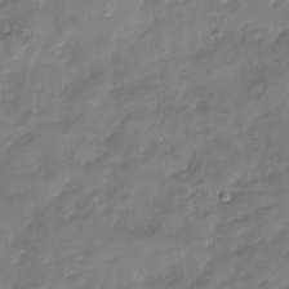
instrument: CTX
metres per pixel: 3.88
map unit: Nhu
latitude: -29.2376
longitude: -73.4238
